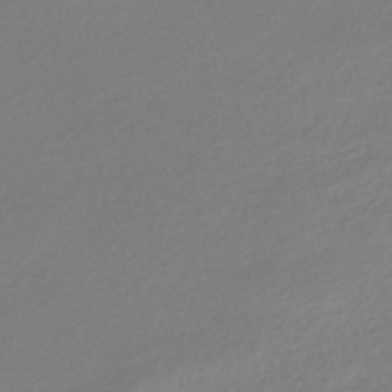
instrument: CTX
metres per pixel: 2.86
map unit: lHb
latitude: -46.9164
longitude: 57.7477
